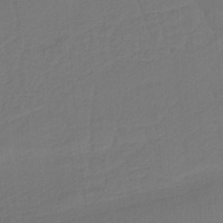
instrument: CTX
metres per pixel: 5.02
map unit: HNb
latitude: -37.5021
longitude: 56.1795
